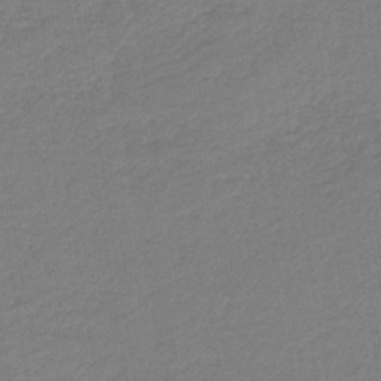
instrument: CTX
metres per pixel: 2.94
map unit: HNb
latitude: -42.1416
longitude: 51.1431
